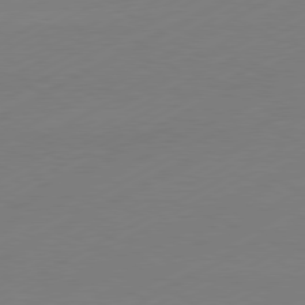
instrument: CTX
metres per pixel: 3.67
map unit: Hpe
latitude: -81.3699
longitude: 13.6533
